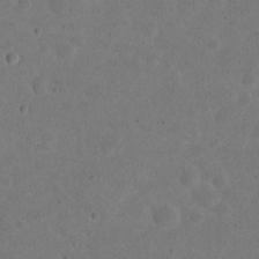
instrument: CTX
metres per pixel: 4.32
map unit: eHh
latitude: 20.4223
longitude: -63.0459
